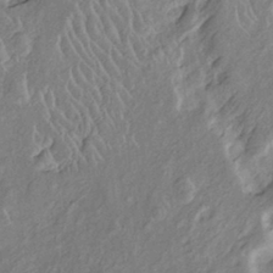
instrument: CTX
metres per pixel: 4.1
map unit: Htu
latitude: -6.7085
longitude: 152.8408
